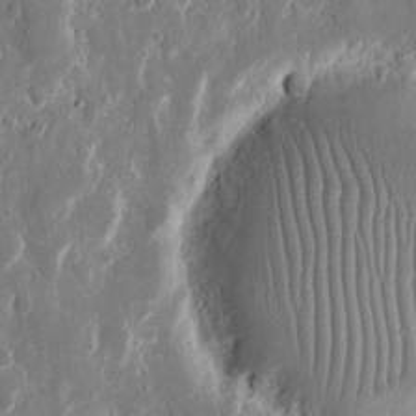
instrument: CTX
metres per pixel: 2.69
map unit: eHh
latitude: 12.3845
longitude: -71.9906
